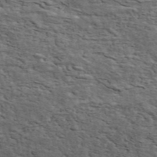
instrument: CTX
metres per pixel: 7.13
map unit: ANa
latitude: 47.9906
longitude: -82.1388
